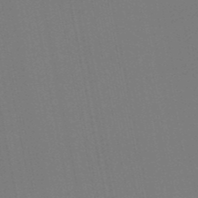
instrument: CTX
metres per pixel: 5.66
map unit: HNb
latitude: -50.9731
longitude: -47.1215
